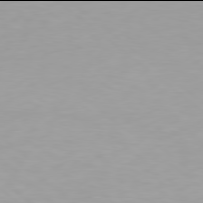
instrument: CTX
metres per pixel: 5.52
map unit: Hpe
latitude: 77.9906
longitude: -134.1577
